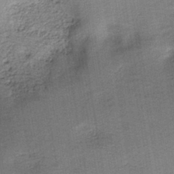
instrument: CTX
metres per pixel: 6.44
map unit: HNb
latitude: -39.8800
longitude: 50.5574
